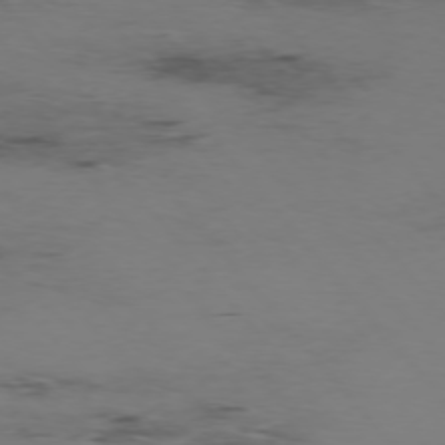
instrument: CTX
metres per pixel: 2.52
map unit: Hpe
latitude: -76.0472
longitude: -17.2915
